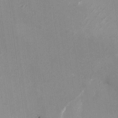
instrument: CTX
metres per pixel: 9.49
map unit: Nhu
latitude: -29.1998
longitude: -76.4412
